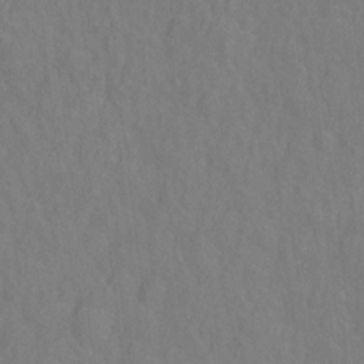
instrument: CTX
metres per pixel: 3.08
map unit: Hto
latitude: -1.6911
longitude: -33.9528
